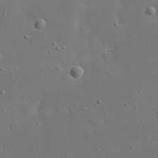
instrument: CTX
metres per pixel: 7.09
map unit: eHh
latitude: 17.8961
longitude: -71.4804
